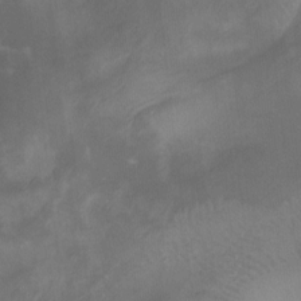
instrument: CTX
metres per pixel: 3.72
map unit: Ht
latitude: -9.2943
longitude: -39.4426
